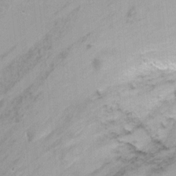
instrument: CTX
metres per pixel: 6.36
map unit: Ht
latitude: -2.1605
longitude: -26.7246
